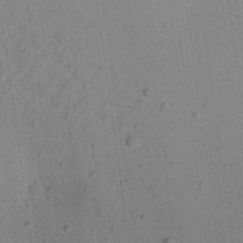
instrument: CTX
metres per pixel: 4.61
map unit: Aa
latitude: 22.2900
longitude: -143.5182
